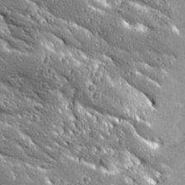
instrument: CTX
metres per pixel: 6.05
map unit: Ave
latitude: 19.7827
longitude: -136.8002
